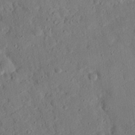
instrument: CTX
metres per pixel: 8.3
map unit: eHh
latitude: 25.7827
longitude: -79.4238
